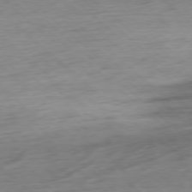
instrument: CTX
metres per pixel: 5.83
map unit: Ap
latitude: -78.5573
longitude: -71.6316
